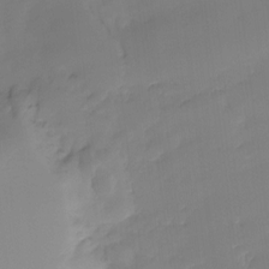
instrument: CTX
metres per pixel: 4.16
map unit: Ht
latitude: -15.3888
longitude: -51.8772
